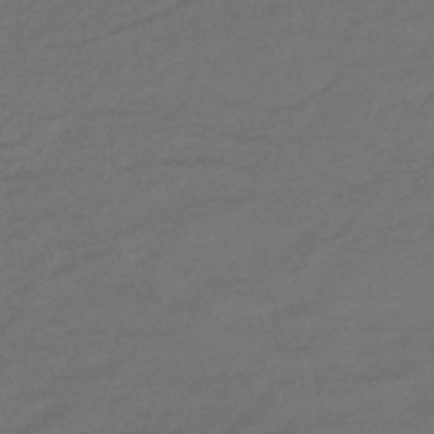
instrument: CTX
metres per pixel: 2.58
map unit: lHb
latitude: -43.3509
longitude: 75.1054
